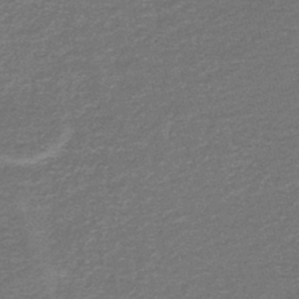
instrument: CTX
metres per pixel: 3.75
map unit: HNb
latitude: -43.5399
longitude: 51.4454
